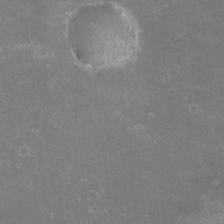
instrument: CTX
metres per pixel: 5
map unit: eHh
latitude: -11.5966
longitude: -62.4979
